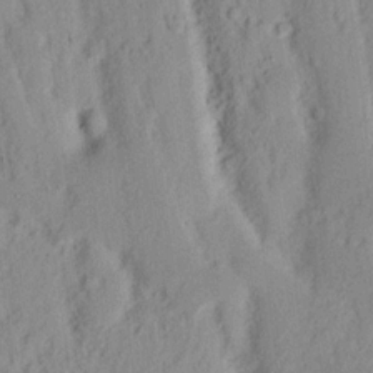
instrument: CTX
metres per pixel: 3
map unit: Nhu
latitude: 15.5938
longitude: -73.5560
